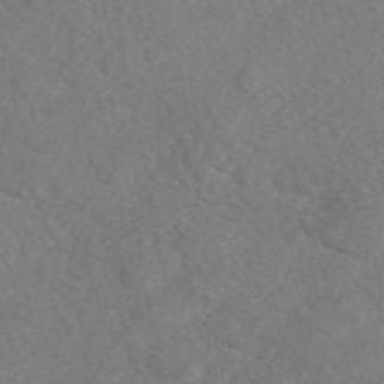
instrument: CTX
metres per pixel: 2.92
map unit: eAb
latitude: 48.9136
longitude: 108.8030
